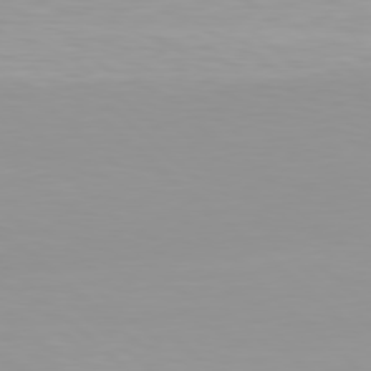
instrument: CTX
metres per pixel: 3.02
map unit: Hpe
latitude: 78.1578
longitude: -137.4427
